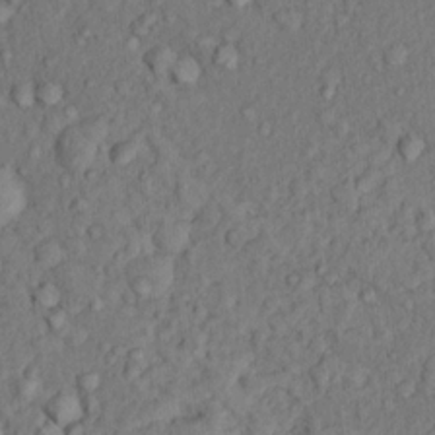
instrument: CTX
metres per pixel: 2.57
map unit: Hto
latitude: 15.2537
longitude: -30.7436
